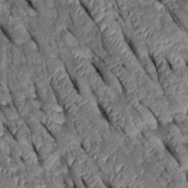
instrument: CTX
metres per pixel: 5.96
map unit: Htu
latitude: 0.6301
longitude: 148.1417
